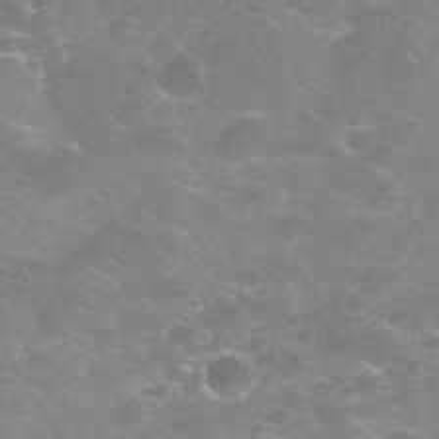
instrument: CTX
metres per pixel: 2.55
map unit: Nhu
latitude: 25.2725
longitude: -52.7246
